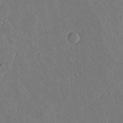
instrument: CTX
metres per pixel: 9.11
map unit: lAvf
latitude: 17.1025
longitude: -126.2145
